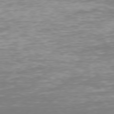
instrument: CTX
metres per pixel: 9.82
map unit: Hpe
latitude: 75.0458
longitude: -123.6505
